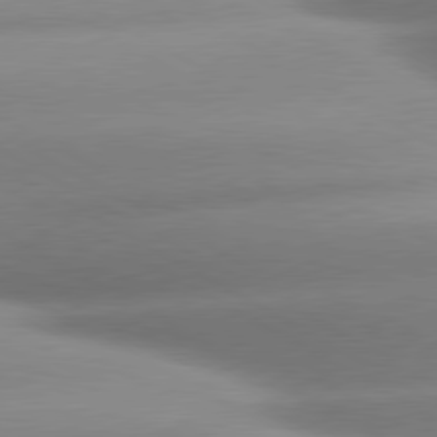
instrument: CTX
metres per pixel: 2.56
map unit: lApd
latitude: 80.1767
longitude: -158.0822
